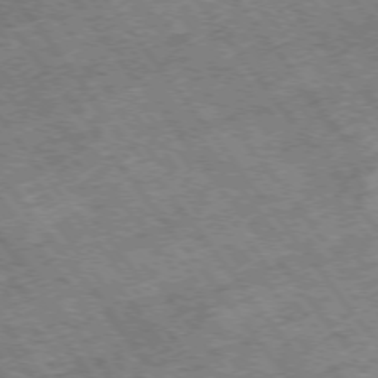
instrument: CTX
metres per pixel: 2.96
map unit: Hpe
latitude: -75.4455
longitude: -18.9702
